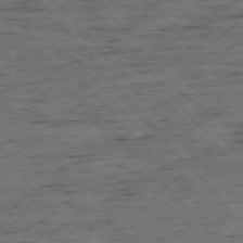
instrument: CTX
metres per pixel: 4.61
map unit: Ap
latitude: -75.9178
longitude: -90.0633
